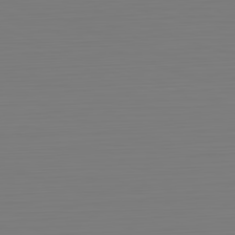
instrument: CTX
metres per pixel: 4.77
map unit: Hpe
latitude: -82.3495
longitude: 9.3132
